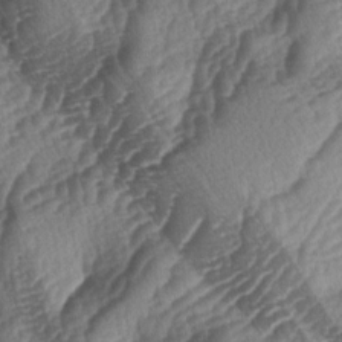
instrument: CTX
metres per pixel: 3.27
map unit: lAa
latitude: -3.9556
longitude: -127.0837
